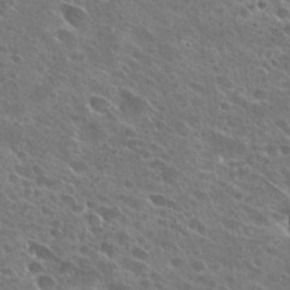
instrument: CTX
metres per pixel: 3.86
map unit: Hto
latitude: 26.6869
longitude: -41.8205
